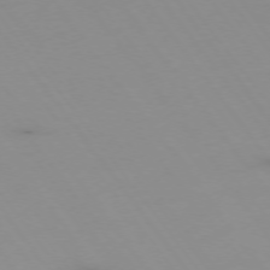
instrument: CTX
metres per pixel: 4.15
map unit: Hpe
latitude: -74.9164
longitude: 3.0675
